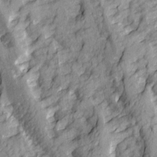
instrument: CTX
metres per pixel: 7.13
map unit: Ave
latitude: 14.7058
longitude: -131.6127
